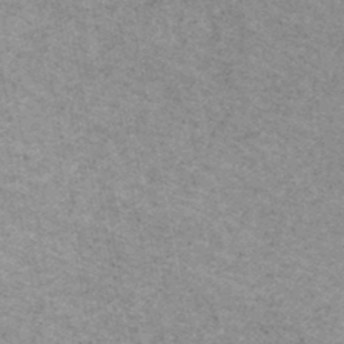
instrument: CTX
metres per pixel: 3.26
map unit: HNhu
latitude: -45.3888
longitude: 99.4454
